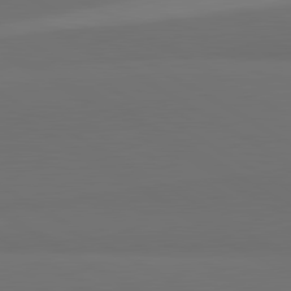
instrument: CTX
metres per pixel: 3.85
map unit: lApd
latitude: 81.5560
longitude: 153.1998
